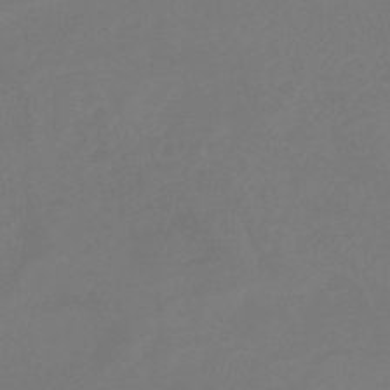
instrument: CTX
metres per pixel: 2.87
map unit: eHb
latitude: -35.0108
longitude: 78.5384
